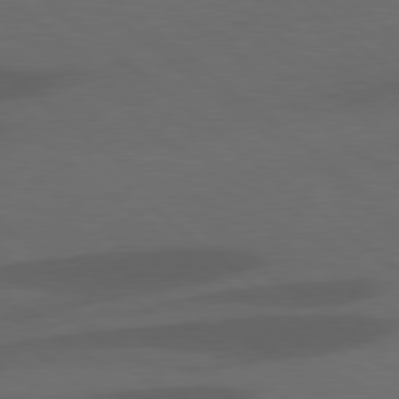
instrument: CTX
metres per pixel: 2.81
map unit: lApd
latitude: 78.3090
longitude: -54.9891
